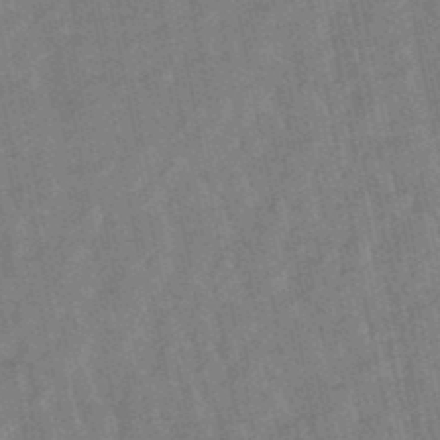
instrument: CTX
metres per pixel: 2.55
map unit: lHb
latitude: -48.9920
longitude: 74.8408
